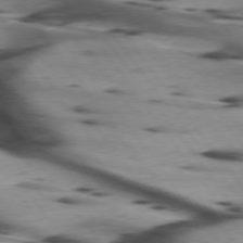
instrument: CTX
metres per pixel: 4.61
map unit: lApd
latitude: 75.5182
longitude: -64.6301
